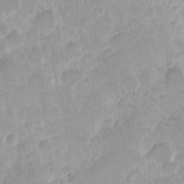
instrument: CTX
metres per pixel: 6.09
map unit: Hve
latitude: 24.3278
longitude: 145.0864
